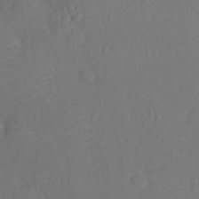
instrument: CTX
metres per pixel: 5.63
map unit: Ht
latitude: -10.9353
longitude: -22.8191
